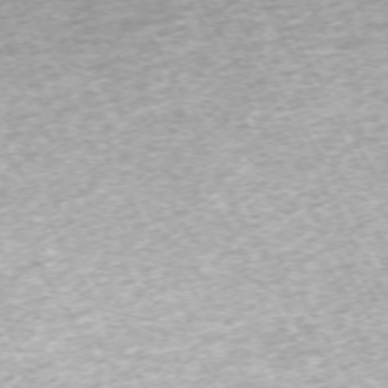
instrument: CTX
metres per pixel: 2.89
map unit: Hpe
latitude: -71.2943
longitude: 13.9178
